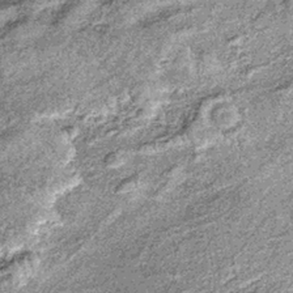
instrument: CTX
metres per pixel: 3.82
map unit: lHb
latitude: -36.7841
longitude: 66.9920
